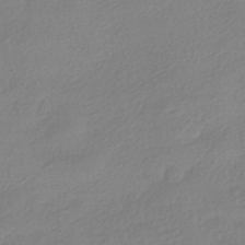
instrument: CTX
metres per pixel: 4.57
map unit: HNhu
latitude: -40.7085
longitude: 93.8989
